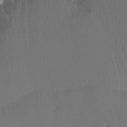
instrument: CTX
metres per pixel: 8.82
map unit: Htu
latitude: -15.2943
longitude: -46.8569
